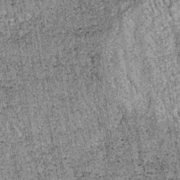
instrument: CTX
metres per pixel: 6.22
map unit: lHb
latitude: -37.1620
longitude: 67.2943
